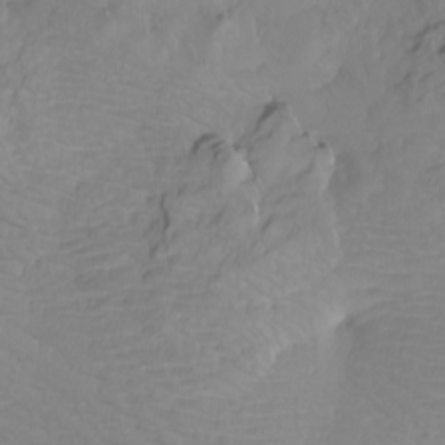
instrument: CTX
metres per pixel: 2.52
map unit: Nhu
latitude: -4.2550
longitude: -84.7813
